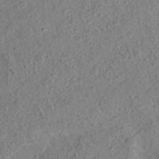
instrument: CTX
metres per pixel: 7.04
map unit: eAb
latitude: 36.6302
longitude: 112.9353
